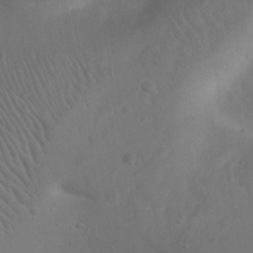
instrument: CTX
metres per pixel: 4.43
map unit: Nhu
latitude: 22.8380
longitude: -72.0633
